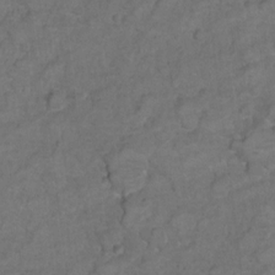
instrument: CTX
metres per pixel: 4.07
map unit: Ht
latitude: 5.8016
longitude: -36.4412
